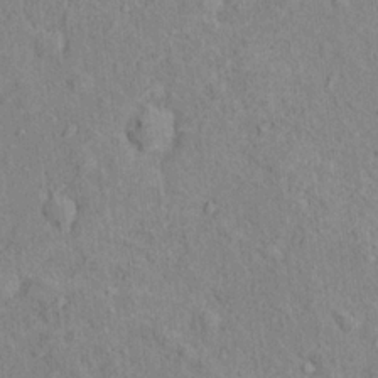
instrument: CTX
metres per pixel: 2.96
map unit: Nhu
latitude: 16.0633
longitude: -32.2523
